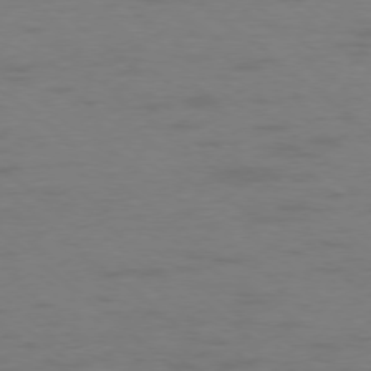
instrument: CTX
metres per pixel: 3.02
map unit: Ap
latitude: -77.3321
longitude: -76.2522
